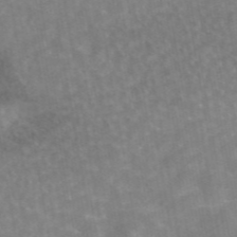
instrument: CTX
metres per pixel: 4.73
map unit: eAb
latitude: 45.1781
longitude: 122.0661
